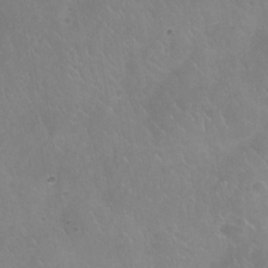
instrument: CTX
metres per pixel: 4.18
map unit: Nhu
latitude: 25.2914
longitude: -54.6112
